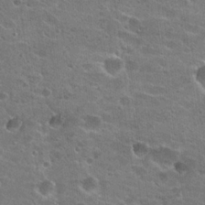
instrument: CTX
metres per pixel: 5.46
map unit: Hto
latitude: 22.7624
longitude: -43.1214
